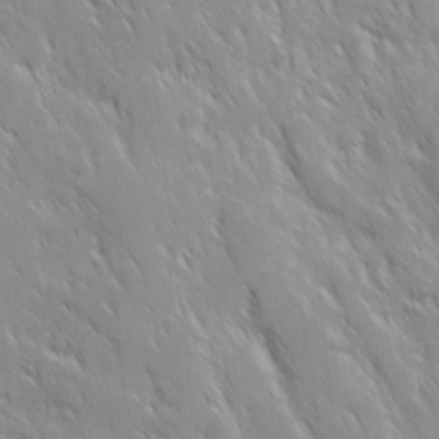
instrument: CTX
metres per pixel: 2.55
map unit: Ave
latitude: 9.6316
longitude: -104.0255
